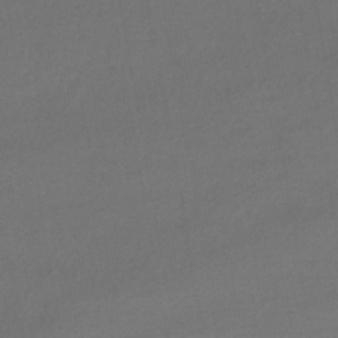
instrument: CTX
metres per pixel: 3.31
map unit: HNhu
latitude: -42.5951
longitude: 95.4076
